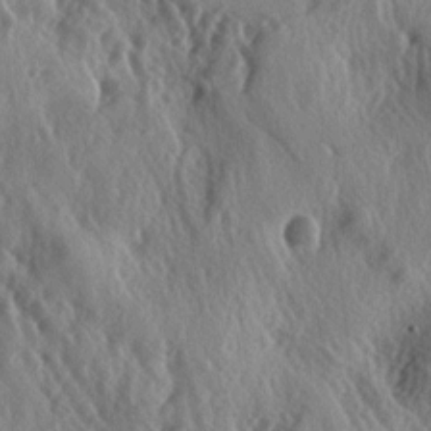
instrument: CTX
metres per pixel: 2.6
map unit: lAa
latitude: -5.1809
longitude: -125.2537
